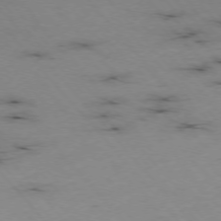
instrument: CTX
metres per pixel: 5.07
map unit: Hpe
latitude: -75.8990
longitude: -22.4601
